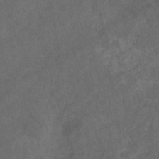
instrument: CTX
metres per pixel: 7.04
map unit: eHb
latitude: -32.1228
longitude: 71.3699
